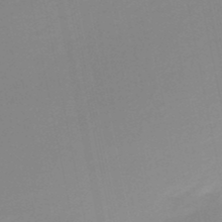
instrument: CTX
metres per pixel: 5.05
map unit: HNb
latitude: -50.8408
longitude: -51.0080
